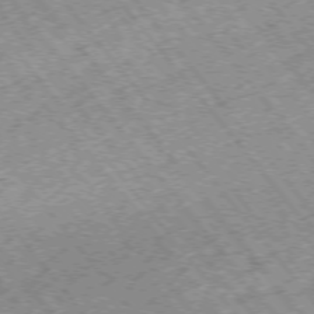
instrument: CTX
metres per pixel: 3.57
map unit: Hpe
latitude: -75.3132
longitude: -18.1389
